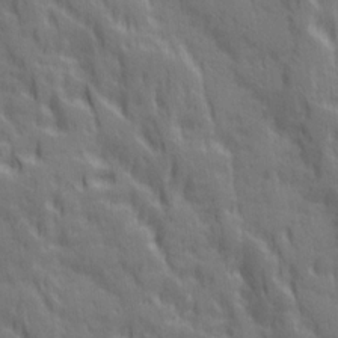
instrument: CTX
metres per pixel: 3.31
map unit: Ave
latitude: 20.0444
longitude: -133.9717
